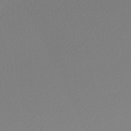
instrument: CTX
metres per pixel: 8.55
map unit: lHb
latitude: -47.4076
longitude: 63.8044
